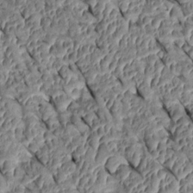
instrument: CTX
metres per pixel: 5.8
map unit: Htu
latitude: 1.2537
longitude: 148.1039
